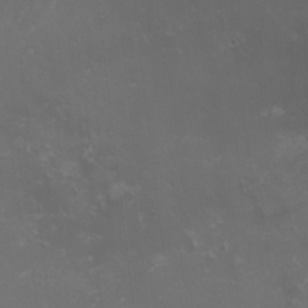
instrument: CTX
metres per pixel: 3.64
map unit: HNhu
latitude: 8.4223
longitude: -1.4615
